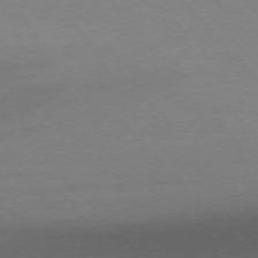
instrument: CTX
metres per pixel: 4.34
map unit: Ap
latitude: -76.3306
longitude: -92.7246
